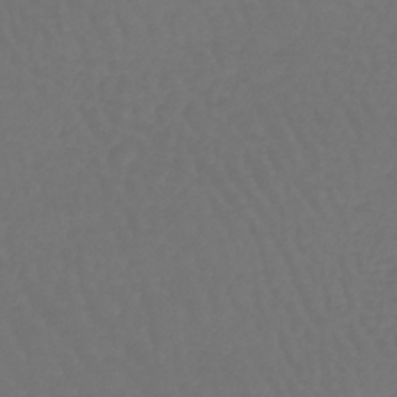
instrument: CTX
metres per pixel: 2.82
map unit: lHb
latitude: -42.8596
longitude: 65.3132
